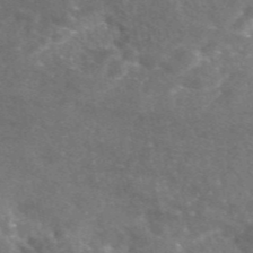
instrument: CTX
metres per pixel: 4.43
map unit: eAb
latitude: 46.6491
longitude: 119.9178
